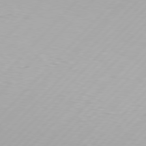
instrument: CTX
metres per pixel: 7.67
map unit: Hpe
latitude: 77.1214
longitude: -137.8206
